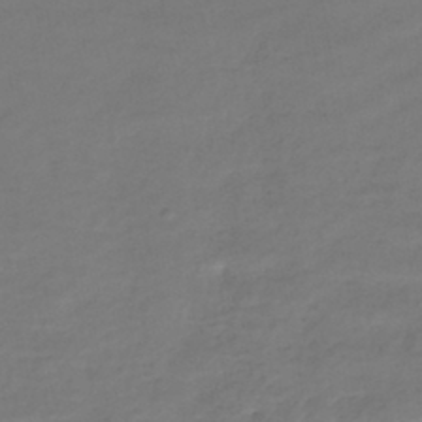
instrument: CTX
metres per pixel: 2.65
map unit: HNhu
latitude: -43.8611
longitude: 102.8786
